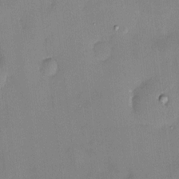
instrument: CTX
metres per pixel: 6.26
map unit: HNhu
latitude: 4.9892
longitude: 10.8219
